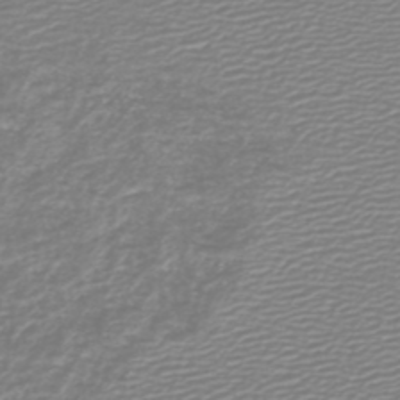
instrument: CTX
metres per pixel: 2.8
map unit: HNb
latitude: -45.5021
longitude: 55.1431
